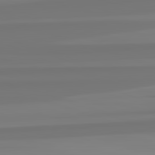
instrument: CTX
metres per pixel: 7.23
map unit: lApd
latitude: 82.8569
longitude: 171.4455
